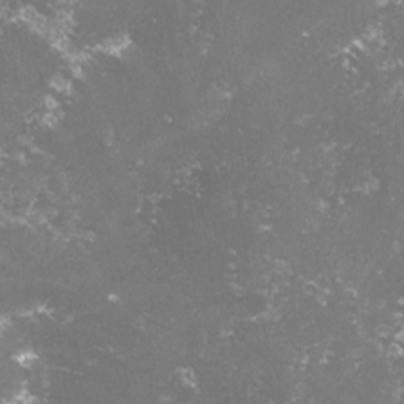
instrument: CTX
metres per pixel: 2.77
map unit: lHvf
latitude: -14.8219
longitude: -99.9906
